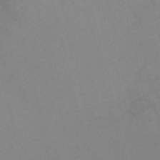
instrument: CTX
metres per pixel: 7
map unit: Nve
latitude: -56.9541
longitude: 51.6533
